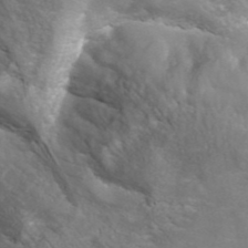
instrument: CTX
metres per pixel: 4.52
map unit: ANa
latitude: 43.4427
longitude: 28.8408
